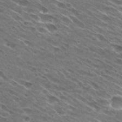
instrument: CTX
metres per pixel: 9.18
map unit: Hto
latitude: 29.0836
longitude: -43.6694
